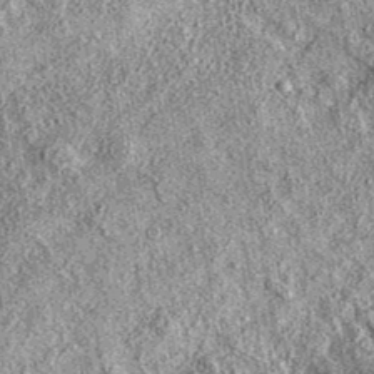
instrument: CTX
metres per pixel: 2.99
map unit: eAb
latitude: 37.2537
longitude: 111.1053
